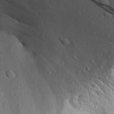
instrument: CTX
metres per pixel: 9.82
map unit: Aa
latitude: 31.0270
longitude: -134.2522
